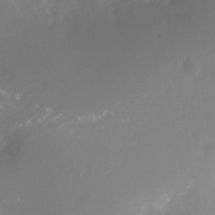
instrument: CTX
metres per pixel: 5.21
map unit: Nhu
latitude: -26.4062
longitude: -73.4616
